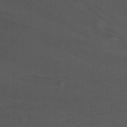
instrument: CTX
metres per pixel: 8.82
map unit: Nhu
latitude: -8.9353
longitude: -47.0459
